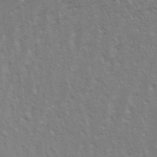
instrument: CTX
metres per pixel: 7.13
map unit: eHh
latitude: 34.4223
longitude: -133.2348
